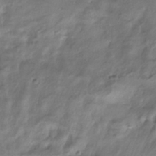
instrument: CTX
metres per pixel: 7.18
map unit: eHh
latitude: -41.9367
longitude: 122.4440
